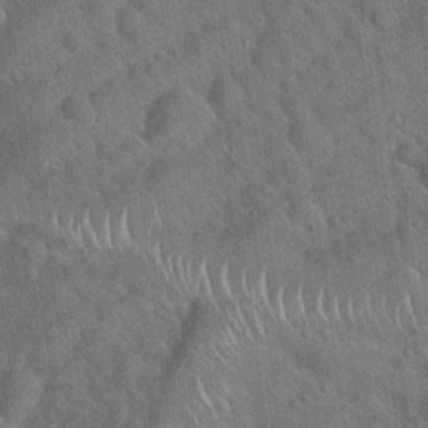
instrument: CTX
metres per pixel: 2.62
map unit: Hto
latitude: 19.8772
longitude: -52.6869
